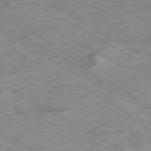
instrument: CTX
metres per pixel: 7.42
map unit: Ap
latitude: -80.2362
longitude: -85.4804
